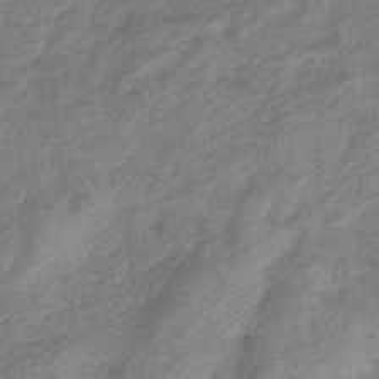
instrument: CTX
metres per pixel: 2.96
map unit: eHb
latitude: -39.2754
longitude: 80.2362
